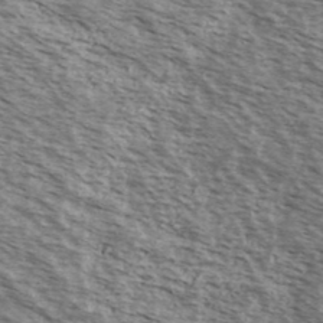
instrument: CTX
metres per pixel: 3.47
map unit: Ave
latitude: 38.6679
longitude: -109.5749
